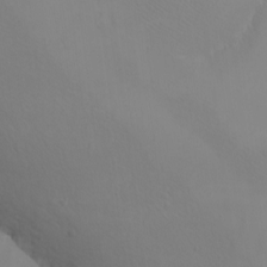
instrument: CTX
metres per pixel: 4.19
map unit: eHh
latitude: -9.6344
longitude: -67.5938
